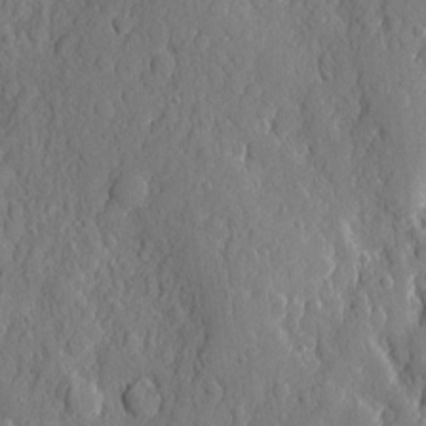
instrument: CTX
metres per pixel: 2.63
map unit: eHh
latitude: 6.5924
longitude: -75.2159
